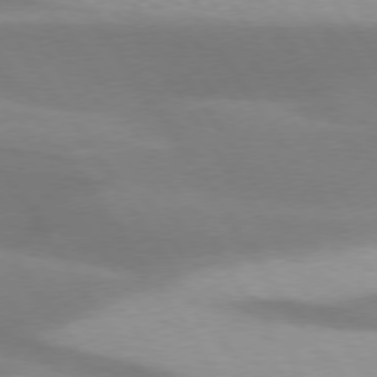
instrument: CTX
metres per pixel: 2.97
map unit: lApd
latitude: 75.4804
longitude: -66.6868
